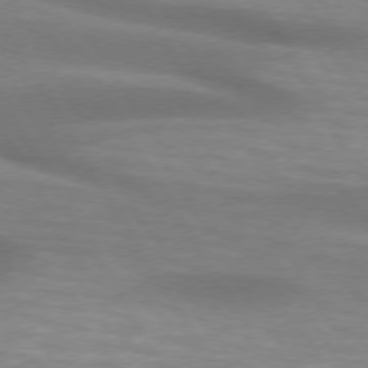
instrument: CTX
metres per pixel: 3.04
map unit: lApd
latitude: 73.8206
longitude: -52.8380
